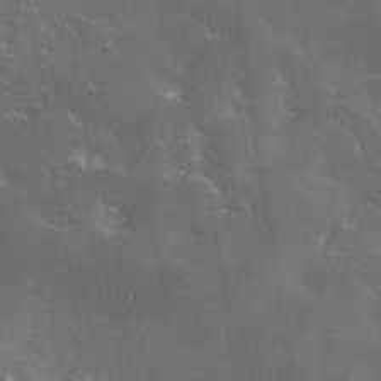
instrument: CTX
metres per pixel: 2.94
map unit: lHvf
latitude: 35.5182
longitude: -92.4412
